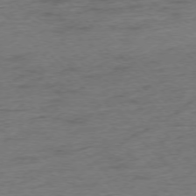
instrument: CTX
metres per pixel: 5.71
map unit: Hpe
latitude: -76.4818
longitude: -11.2159
